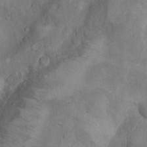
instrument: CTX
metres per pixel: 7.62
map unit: Nhu
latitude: 9.8583
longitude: -24.9324
